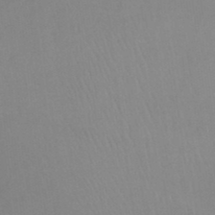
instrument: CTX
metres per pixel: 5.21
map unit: lHb
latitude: -37.6344
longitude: 58.1794
